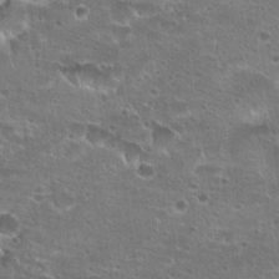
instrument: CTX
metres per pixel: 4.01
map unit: Hto
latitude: 22.4412
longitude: -41.5182
